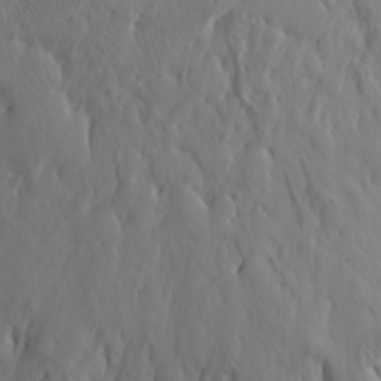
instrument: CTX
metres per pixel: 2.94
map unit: Aa
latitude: 23.8205
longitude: -146.0822
